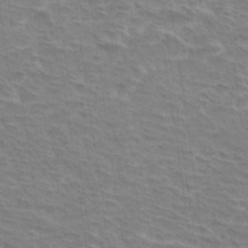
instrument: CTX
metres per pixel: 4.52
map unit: Hto
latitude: 33.2537
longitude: -44.3656
